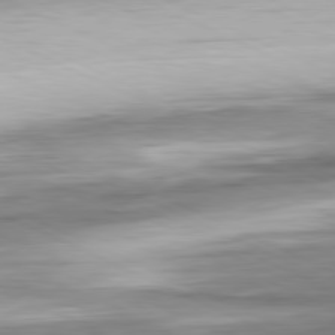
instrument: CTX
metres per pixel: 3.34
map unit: Ap
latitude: -81.4077
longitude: -68.9136
